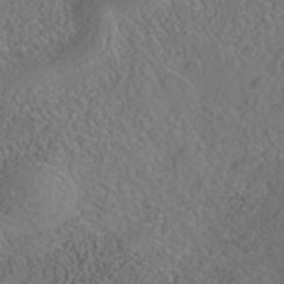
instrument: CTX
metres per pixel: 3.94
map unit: Nhe
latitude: -40.5951
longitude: -99.1592
